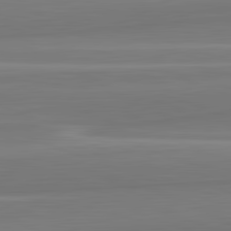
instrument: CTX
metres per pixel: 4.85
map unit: lApd
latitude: 82.4601
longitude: 169.4643
